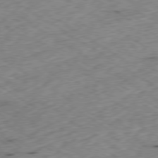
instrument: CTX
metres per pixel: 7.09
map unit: Ap
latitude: -79.9178
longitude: -51.5371
